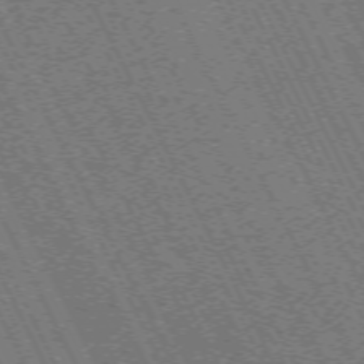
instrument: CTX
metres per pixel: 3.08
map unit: Hpe
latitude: -71.5210
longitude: 9.3132
